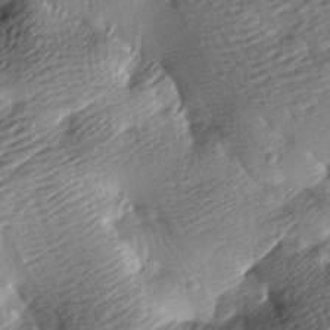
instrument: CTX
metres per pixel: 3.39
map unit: lAa
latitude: -9.3132
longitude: -126.2712
